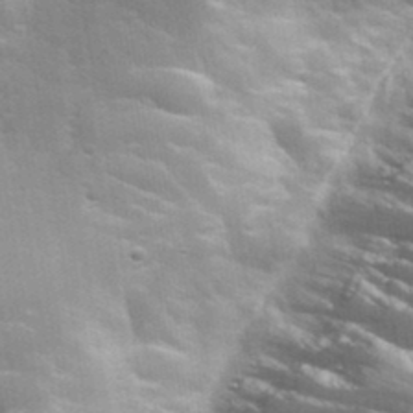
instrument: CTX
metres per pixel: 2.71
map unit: eHh
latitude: 35.4804
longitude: -58.9325
